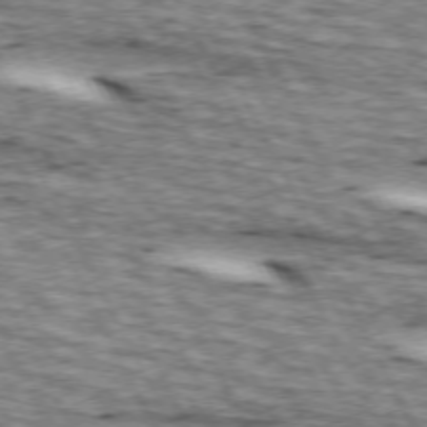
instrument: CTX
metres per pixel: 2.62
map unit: lApd
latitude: 73.0648
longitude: -55.3482
